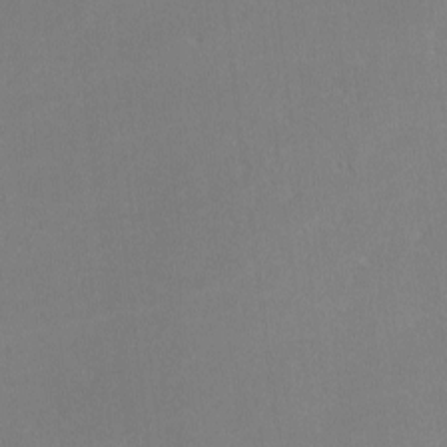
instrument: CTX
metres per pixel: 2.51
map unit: lHvf
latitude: -12.3306
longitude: -100.2334
